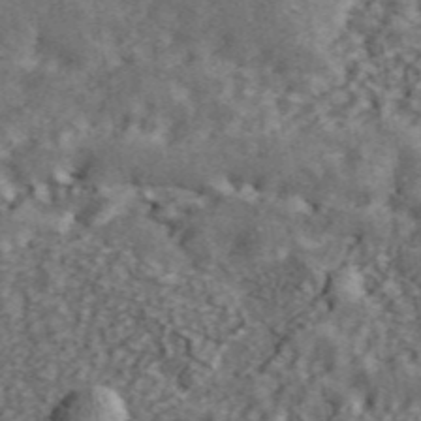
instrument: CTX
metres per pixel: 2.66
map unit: ANa
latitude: 45.3292
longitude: 45.7856
